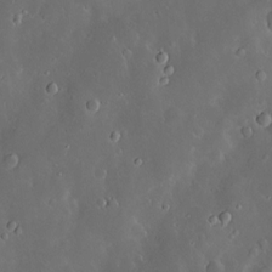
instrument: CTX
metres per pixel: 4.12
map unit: Hve
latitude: -11.2376
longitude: 175.0297
